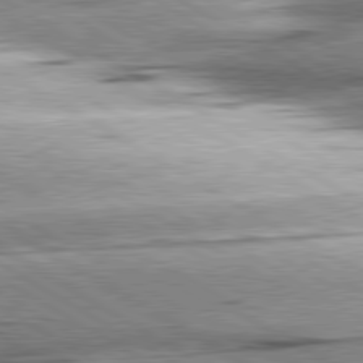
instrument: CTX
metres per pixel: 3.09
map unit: lApd
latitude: 80.3845
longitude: -156.3278
